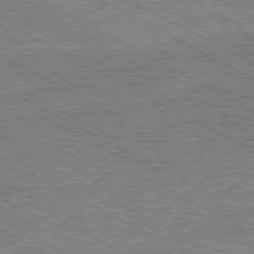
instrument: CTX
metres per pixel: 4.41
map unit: Hpe
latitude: -81.1809
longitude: 20.1794
